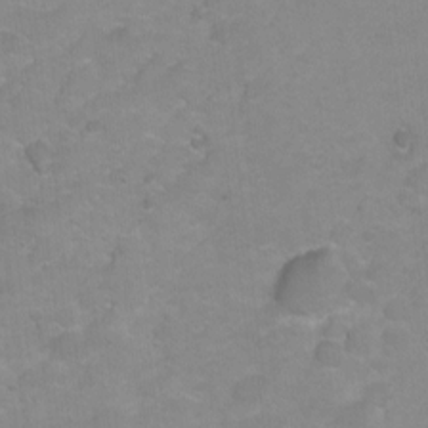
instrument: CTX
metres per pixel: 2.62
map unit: Hto
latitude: 3.1970
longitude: -35.5371
